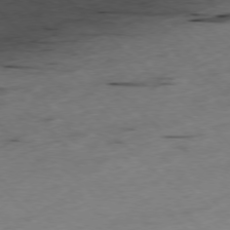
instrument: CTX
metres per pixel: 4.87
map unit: Ap
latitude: -77.4643
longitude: -60.6301
